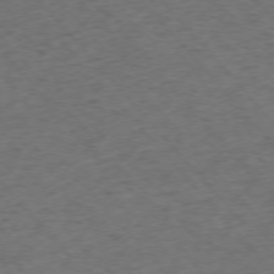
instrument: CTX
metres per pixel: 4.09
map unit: Ap
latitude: -76.0094
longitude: -61.9906
